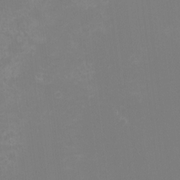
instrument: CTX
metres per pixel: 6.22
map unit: HNhu
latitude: -1.8801
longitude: -5.1592
